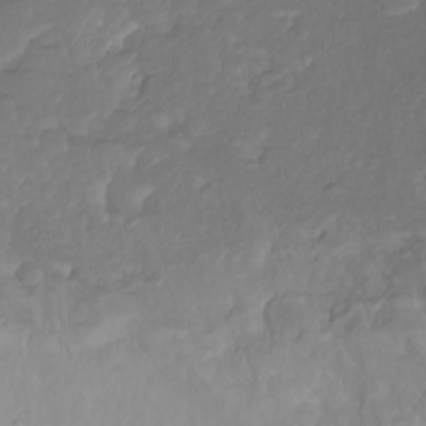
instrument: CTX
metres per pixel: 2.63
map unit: Ht
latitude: -14.3118
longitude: -57.4048
